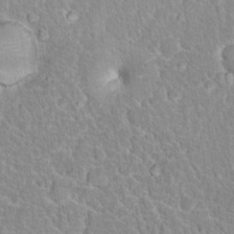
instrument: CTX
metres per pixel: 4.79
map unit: Hto
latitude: 17.0836
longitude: -36.9325
